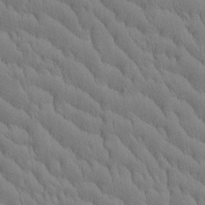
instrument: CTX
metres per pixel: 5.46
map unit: Htu
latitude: -3.0675
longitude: 172.7085
